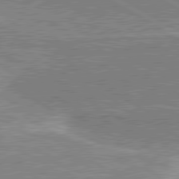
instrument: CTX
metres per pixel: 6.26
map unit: lApd
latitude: 80.8380
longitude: 143.2187
